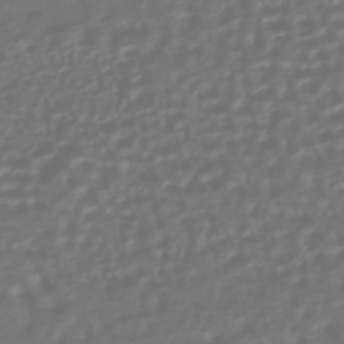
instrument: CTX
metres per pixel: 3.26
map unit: HNhu
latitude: -45.4643
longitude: 106.6330
